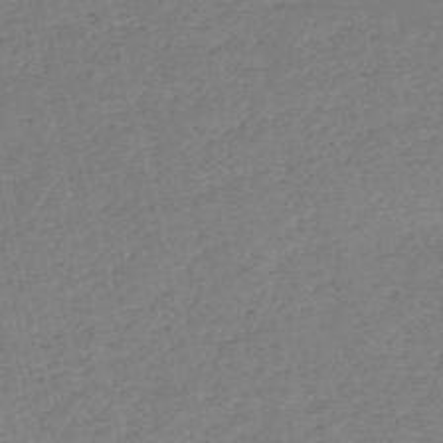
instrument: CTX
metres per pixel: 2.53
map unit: HNb
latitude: -54.5007
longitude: -39.5371
